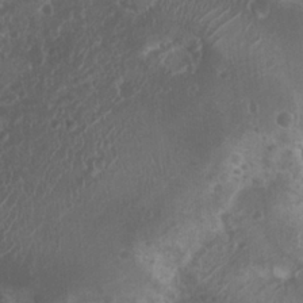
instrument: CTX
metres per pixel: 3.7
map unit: Nhu
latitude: 6.8002
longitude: -21.0080
